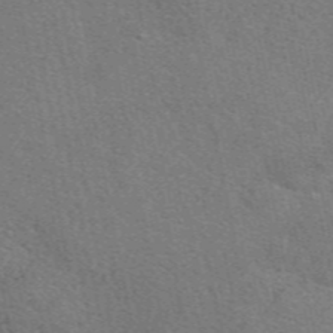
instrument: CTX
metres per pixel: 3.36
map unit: eAb
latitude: 49.1592
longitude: 115.7666
